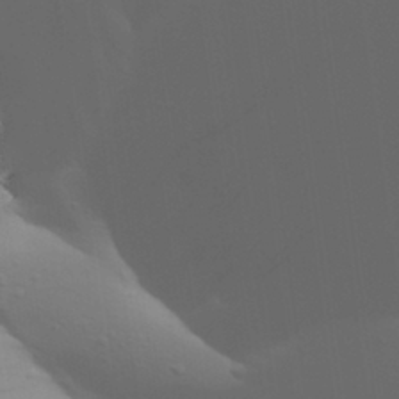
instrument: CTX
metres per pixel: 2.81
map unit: Aa
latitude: 31.4805
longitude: -133.6127
